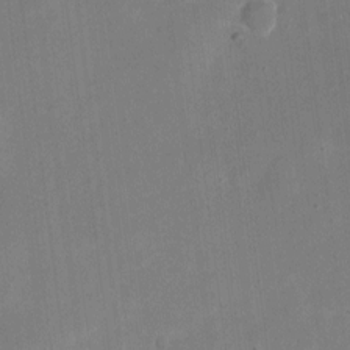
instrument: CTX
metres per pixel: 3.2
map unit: eHh
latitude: 4.6868
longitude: -66.4223
